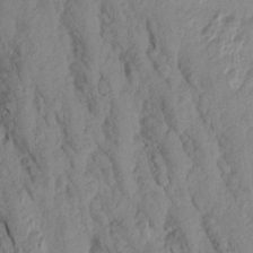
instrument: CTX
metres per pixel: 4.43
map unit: Aa
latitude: 18.4412
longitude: -146.6491
